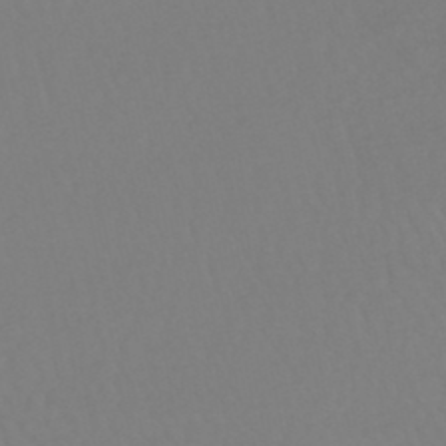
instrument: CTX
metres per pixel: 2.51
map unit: HNhu
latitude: -48.9920
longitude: 101.0297
